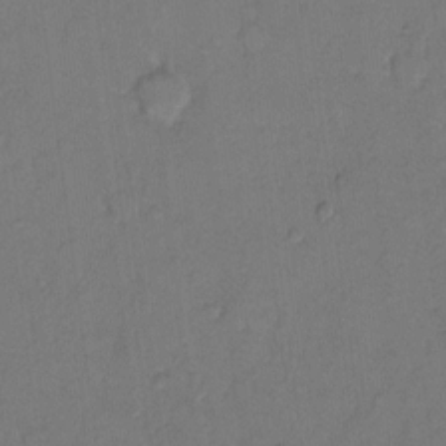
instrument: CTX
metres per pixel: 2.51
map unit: Hto
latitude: 8.4223
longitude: -62.1011
